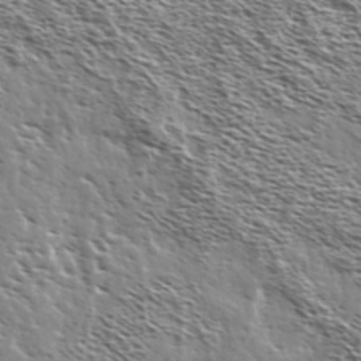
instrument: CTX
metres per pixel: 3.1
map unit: Ave
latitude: 37.3104
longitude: -110.6113
